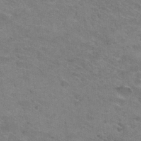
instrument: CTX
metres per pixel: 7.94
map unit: Hto
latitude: 30.5357
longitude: -47.2159
